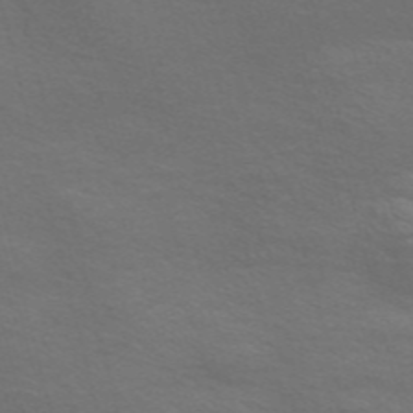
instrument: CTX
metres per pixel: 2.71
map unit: Nve
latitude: -56.8786
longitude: 54.2929
